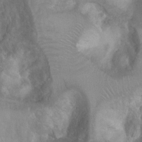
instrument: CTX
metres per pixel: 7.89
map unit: Ht
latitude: 2.2711
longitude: -24.6301
